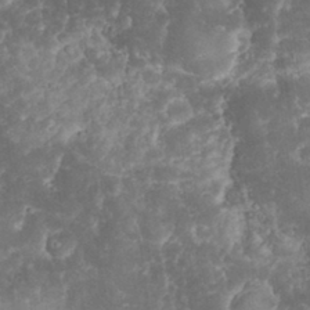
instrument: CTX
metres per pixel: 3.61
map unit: eHh
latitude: 32.4034
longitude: -64.1200
